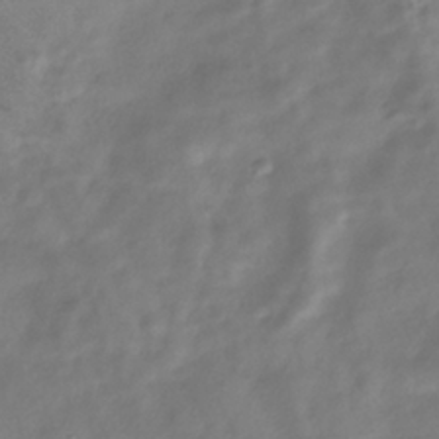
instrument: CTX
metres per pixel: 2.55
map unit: ANa
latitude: -39.2565
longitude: 96.2929
